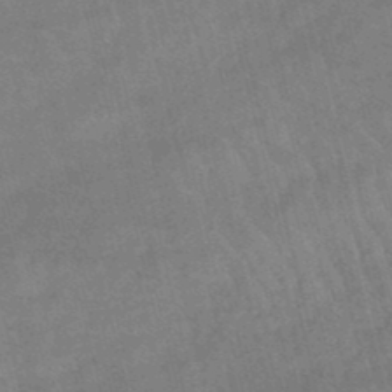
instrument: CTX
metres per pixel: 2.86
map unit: lHb
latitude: -47.4076
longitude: 76.1795
